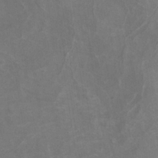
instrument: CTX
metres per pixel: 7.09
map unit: ANa
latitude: -37.4643
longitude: 95.5777
